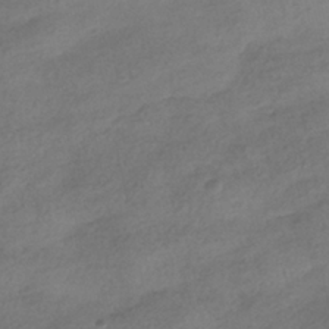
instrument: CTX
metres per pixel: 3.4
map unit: HNhu
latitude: -40.2928
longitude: 98.5385
